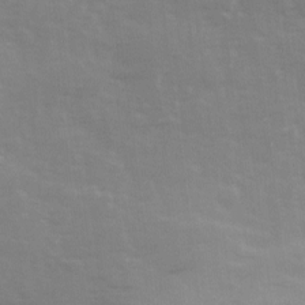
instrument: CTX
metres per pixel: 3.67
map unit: Ave
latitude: 13.4616
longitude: -103.5560
